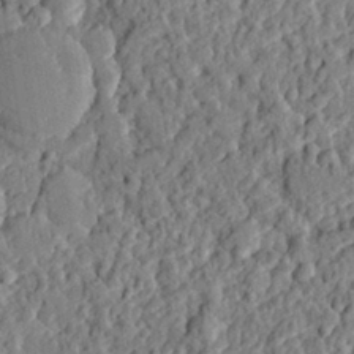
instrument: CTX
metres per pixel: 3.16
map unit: eHh
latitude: 27.1214
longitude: -77.8583
